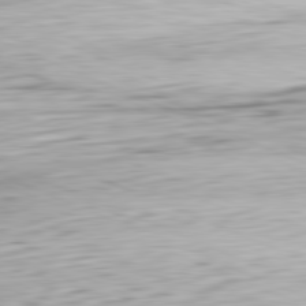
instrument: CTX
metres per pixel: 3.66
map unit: Ap
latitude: -81.7856
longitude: -71.0080
